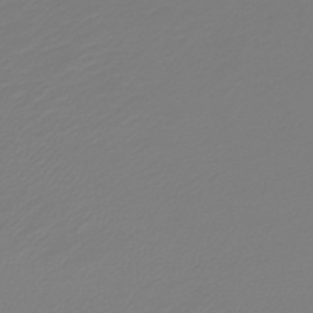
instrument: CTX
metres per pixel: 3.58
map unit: lHb
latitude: -46.2172
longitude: 70.5574
